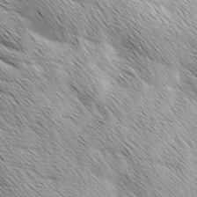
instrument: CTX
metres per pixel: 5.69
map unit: Ave
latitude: 1.8205
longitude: -114.4034
